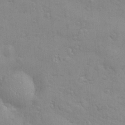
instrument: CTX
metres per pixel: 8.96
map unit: Nve
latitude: -8.1228
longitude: 174.0472
